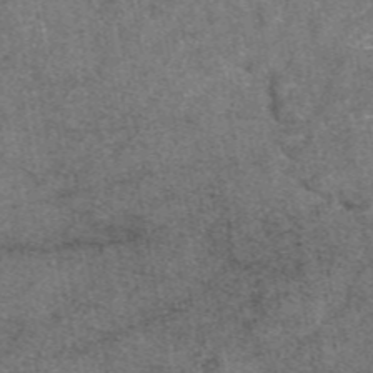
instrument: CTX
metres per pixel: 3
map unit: eAb
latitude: 47.5560
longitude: 107.1054
